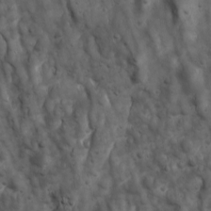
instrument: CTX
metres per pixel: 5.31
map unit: Ave
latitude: 17.0458
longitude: -132.9325
